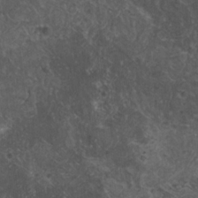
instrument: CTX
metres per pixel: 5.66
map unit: HNhu
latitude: 2.6301
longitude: 4.1416
